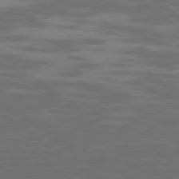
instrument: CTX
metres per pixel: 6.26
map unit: Ap
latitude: -79.3131
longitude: -103.6505
